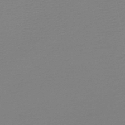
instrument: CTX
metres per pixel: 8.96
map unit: lHb
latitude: -46.7652
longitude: 64.5952
